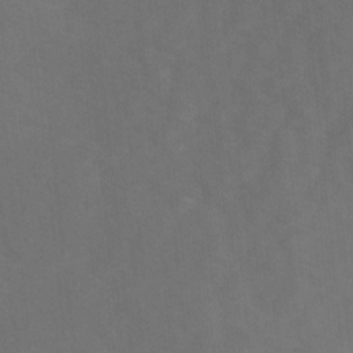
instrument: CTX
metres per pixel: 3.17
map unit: Ave
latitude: 1.4048
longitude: -112.8002
